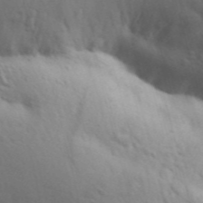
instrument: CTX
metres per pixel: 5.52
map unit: Aa
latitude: 30.9325
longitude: -146.8380
